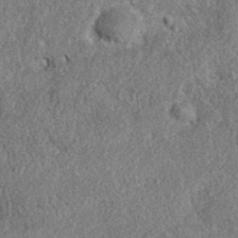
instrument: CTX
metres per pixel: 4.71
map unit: eAb
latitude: 36.6113
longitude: 112.5574
